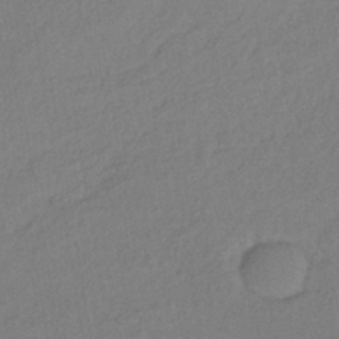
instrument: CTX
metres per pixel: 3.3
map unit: lHb
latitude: -38.9731
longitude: 69.2753
